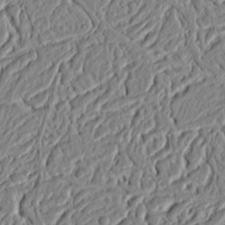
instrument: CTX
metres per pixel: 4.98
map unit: Ht
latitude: 12.0255
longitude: -75.5560
